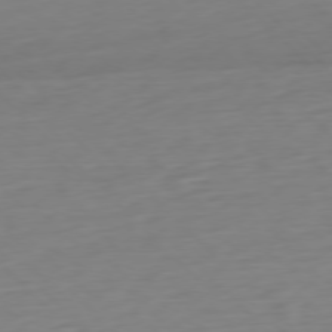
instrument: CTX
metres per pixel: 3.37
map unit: Ap
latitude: -77.4454
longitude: -78.4979
